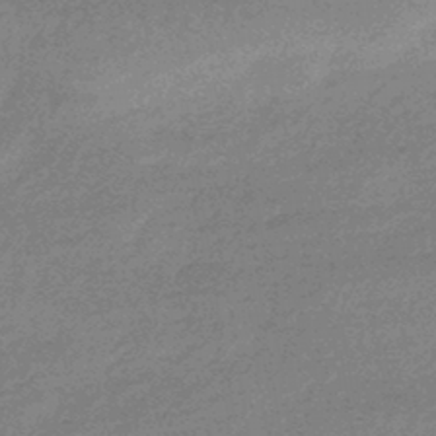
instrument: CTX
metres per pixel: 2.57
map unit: HNhu
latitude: -43.4643
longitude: 93.0108
